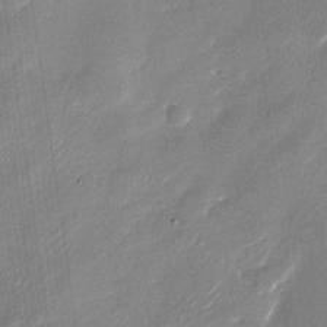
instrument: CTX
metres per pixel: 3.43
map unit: Nhu
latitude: -29.1620
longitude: -75.1214
